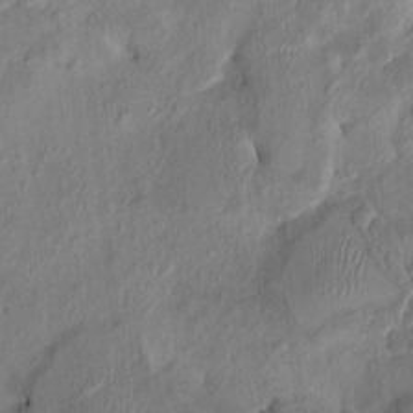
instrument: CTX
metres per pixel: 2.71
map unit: HNhu
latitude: 2.6868
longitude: -6.8758
